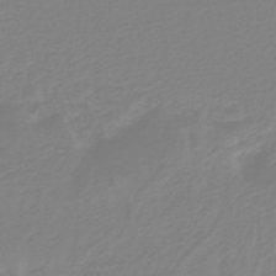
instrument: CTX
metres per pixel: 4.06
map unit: HNb
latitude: -45.2565
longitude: 54.8030
